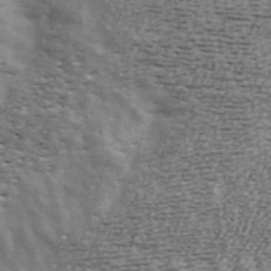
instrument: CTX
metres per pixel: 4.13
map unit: ANa
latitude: 43.4427
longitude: 47.1809
